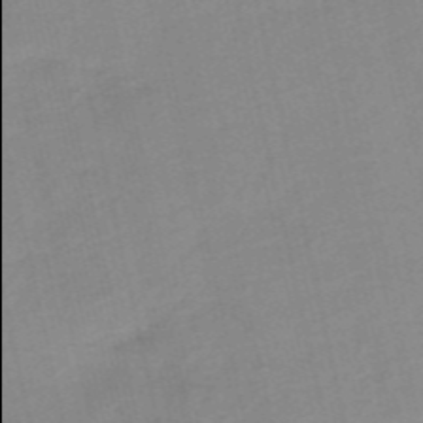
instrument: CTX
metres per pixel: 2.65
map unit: HNb
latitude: -54.5196
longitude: -45.9906
